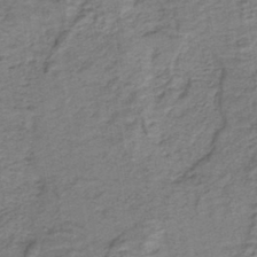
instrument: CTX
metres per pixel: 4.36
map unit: lHb
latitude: -41.8044
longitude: 53.2376
